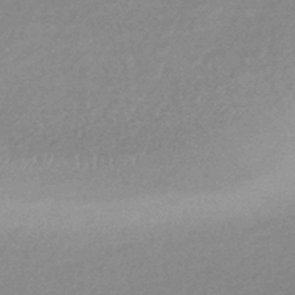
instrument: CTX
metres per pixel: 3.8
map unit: HNhu
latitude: -44.3684
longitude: 93.2187
